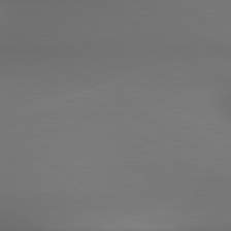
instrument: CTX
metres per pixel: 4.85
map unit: lApd
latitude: 79.8961
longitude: -174.9136
